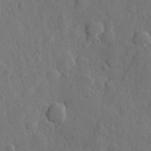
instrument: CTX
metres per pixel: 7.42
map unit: Hve
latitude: 24.4412
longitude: 149.2943
